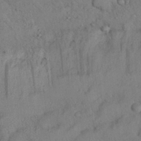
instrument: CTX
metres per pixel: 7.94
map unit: Nhu
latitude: 26.2901
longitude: -70.8758
